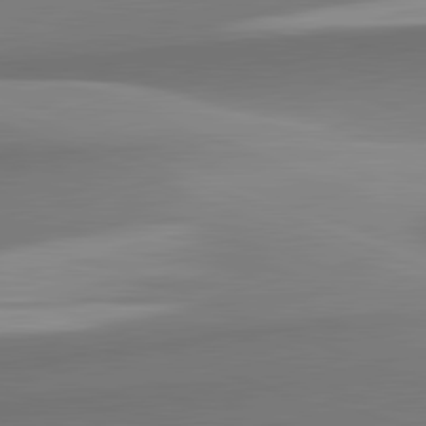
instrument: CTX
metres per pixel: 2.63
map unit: lApd
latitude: 82.0633
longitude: 142.2172
